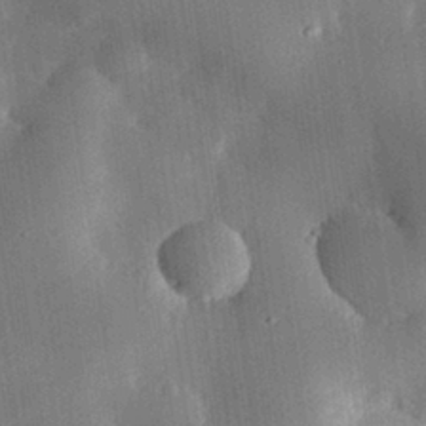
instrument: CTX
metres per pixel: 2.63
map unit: eHh
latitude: 30.1011
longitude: -80.0633
